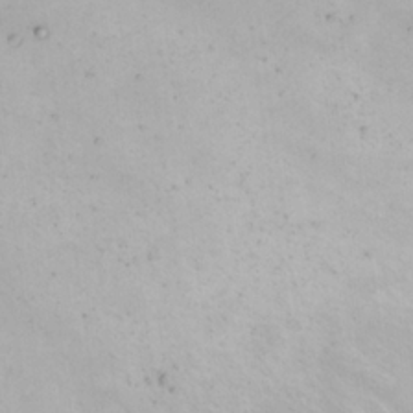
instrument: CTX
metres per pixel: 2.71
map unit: Nhu
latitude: 22.8191
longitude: -62.6869
